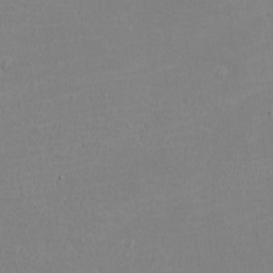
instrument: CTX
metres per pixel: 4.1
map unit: eHh
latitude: -3.1053
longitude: -74.6491
